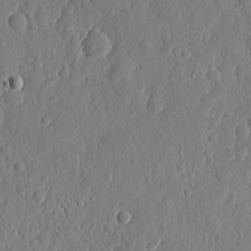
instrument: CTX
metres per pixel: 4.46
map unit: eHh
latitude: 7.0269
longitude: -73.5560
